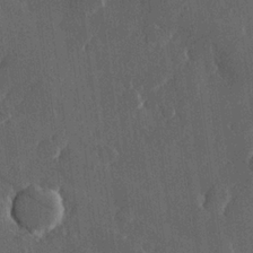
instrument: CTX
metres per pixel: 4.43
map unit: Hve
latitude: 22.8191
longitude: 147.9745
